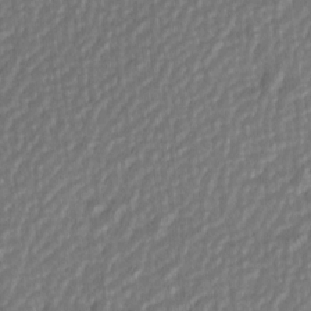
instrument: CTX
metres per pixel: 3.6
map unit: Hve
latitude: 1.5938
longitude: -123.5560
